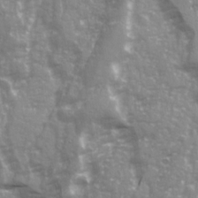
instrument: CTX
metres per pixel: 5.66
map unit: Ave
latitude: 21.3104
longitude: -132.7624
